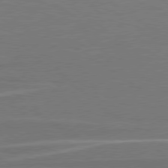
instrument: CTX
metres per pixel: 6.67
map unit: Hpe
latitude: 79.0459
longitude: -127.8772
